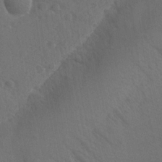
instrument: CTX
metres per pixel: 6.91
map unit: Ave
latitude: -8.5196
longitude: -121.1781
